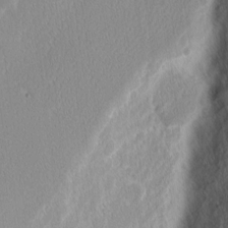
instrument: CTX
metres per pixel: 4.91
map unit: Nhu
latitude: 2.0444
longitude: -77.2348
